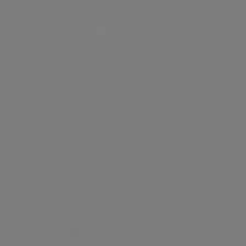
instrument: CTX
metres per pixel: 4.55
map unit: Hpe
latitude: 76.9891
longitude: -161.9339
